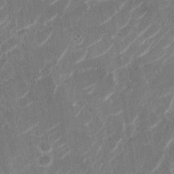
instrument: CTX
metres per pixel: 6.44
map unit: Nhu
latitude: -29.5021
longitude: -71.4048
